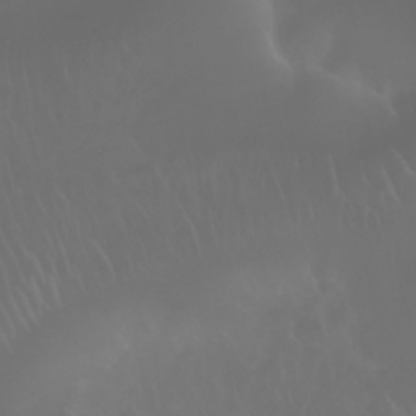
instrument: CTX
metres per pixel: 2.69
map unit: Nhu
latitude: 28.1200
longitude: -62.8380
